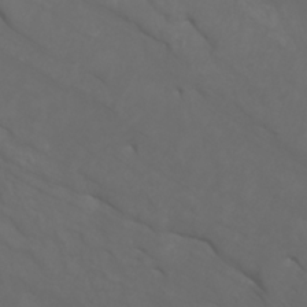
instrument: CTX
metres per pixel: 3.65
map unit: Htu
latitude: -6.3873
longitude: -70.5735
